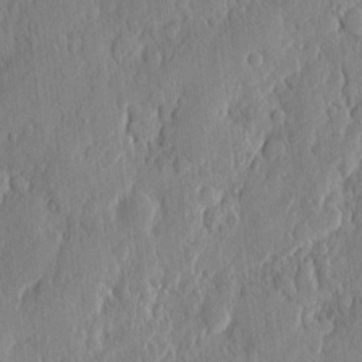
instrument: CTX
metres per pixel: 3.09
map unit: eHh
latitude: 6.4790
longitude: -73.7450
